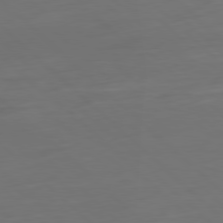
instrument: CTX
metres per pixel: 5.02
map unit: Ap
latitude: -79.9745
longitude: -54.7813
